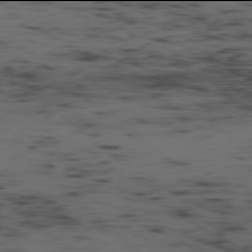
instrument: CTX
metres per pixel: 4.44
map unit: Ap
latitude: -78.0094
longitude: -74.6302
